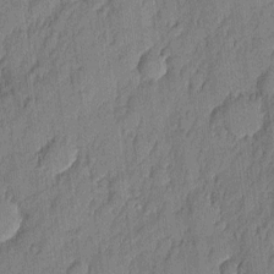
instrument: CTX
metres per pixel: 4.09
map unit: eHh
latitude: 4.6679
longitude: -76.4601
